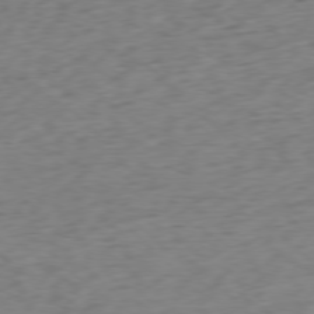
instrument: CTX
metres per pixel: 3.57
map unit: Ap
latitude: -77.5966
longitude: -79.8584
